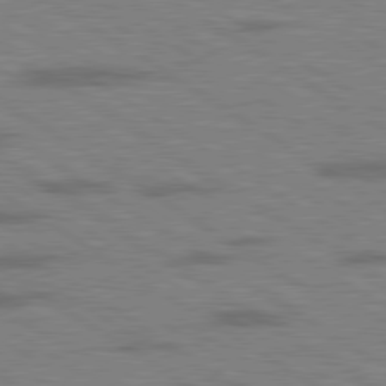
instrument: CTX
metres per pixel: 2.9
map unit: lApd
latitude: 79.5182
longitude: 168.0850
